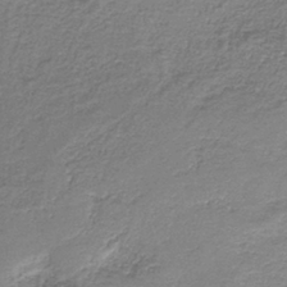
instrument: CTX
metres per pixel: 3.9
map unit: eAb
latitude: -37.7477
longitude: 52.6707
